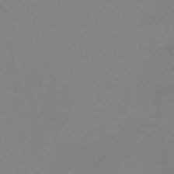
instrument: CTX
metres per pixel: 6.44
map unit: HNhu
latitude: 7.3671
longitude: 1.6155
